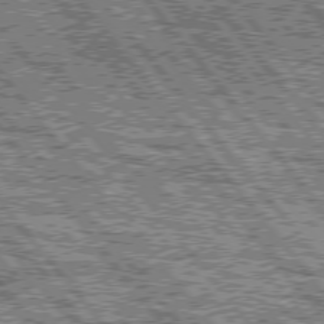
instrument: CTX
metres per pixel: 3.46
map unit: lApd
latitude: 76.1955
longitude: -75.8205
